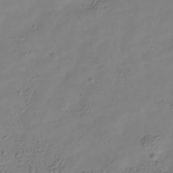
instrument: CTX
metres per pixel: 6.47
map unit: Hve
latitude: -34.4440
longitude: 89.2565
